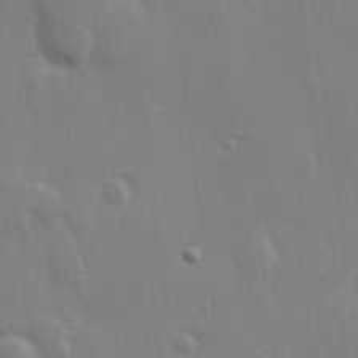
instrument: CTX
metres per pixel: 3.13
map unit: Hve
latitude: 26.5546
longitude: 147.8989
